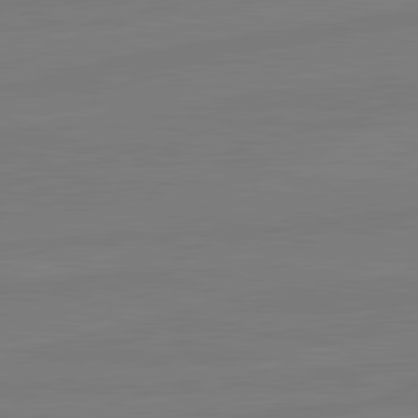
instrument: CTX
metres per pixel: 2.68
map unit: lApd
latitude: 81.8583
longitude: -178.1578
